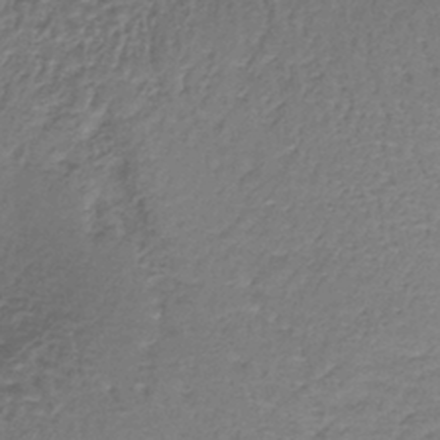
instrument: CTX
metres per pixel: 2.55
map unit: lHb
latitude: -37.3887
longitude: 61.3699
